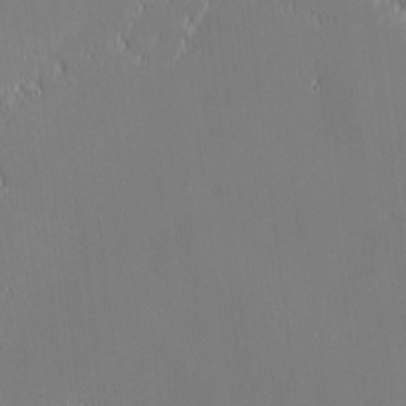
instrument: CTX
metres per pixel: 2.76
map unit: eHh
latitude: -3.0486
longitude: -83.9150
